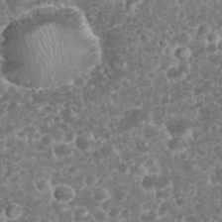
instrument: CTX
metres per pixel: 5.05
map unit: eHh
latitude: 33.2159
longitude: -62.6491
